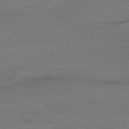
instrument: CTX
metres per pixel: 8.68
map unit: Ap
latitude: -80.0472
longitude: -83.1970
